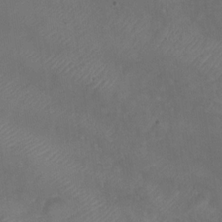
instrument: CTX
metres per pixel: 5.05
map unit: Nhu
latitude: -28.1984
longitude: -63.5938
